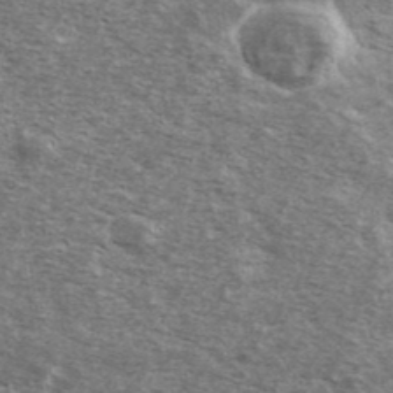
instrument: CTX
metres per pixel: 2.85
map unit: Ave
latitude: 39.4615
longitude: -109.3859
